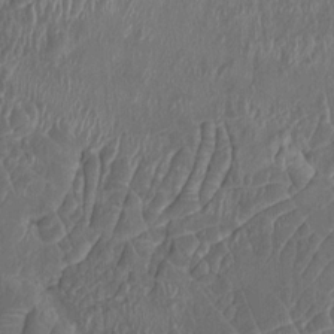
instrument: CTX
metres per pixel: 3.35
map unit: HNhu
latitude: 3.7071
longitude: -6.1011
